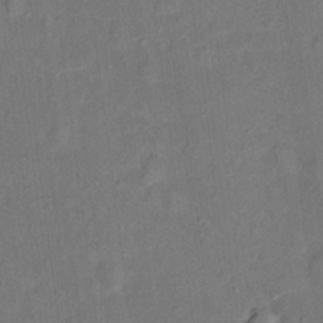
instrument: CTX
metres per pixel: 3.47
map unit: Ht
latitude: 13.8772
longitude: -40.0822
